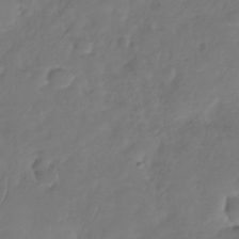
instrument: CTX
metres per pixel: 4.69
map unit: Nhu
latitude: -30.6140
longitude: -59.4426
